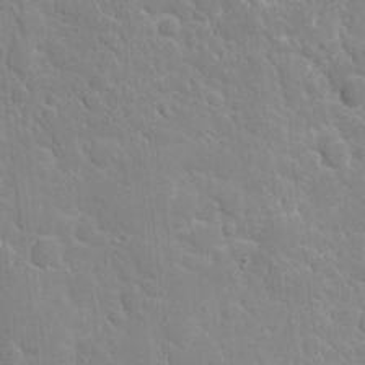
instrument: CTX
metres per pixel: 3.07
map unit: eHh
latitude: 4.5924
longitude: -67.1214
